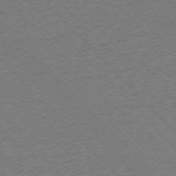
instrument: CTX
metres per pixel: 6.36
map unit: Ap
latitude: -76.2173
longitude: -85.6316
